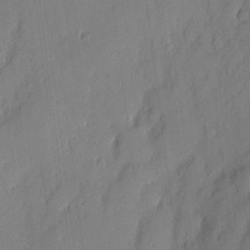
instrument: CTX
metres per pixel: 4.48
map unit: eHh
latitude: 3.4615
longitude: -76.6868
